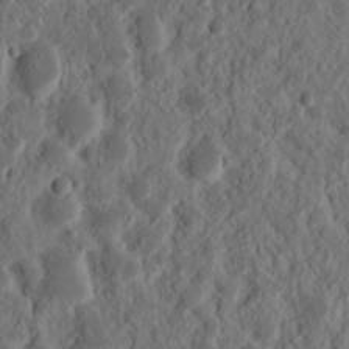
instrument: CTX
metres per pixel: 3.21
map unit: Nhu
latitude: 14.6491
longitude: -73.1970
